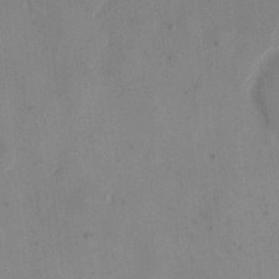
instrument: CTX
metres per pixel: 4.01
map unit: eHh
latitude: 10.9703
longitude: -69.3104
